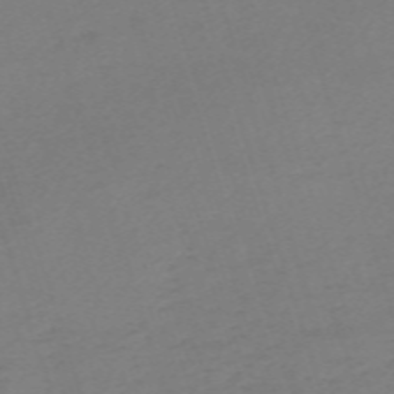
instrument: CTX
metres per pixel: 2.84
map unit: eHh
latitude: -62.3495
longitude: 51.4832
